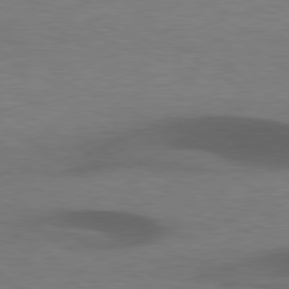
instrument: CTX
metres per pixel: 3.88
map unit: lApd
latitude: 79.2348
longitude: -50.2900
